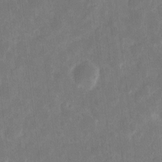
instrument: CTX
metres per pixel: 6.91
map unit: eHh
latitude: 8.4412
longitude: -71.3481
